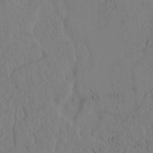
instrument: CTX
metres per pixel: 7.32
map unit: lAvf
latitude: 5.2915
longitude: 159.7099
